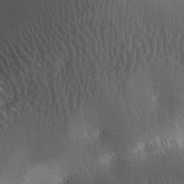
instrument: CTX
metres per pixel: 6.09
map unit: lAa
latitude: -6.0850
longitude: -127.2159
